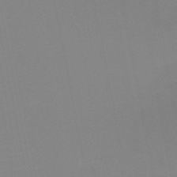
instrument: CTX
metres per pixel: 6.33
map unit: HNb
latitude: -46.1228
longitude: -43.2726
